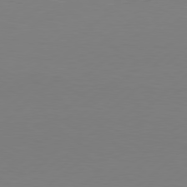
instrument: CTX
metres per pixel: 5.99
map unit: Hpe
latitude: 78.8569
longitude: -132.5357
